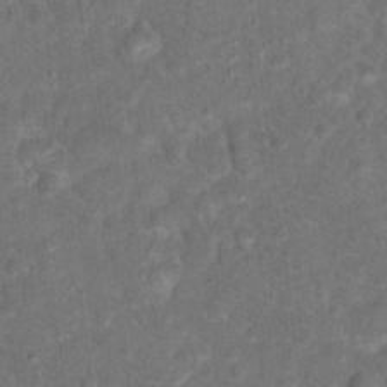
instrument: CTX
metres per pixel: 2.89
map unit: Hto
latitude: 17.6694
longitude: -40.7624
